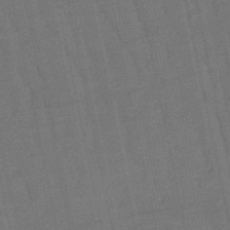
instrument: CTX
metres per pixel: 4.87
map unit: eHb
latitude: -50.4251
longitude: 78.6140
